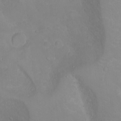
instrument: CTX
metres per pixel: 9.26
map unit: Nhu
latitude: -4.8408
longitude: -81.8772
